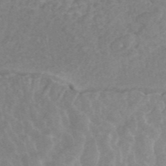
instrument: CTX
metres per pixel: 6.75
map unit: ANa
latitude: 44.7435
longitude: 24.6140
